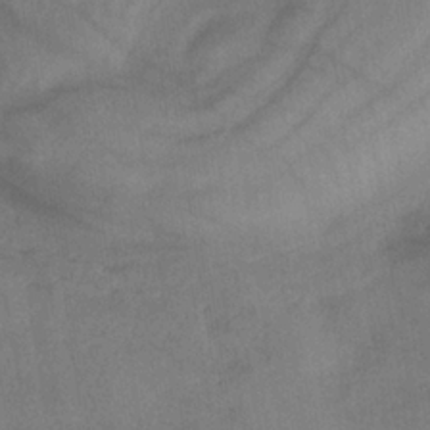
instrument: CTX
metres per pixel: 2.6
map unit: lHb
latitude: -35.1431
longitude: 66.8219
